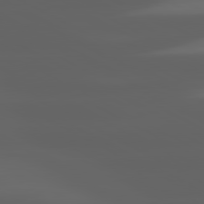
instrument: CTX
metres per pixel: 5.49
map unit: lApd
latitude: 80.7624
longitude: -140.0822
